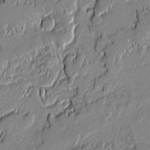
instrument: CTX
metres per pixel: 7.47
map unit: lAvf
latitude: -0.0850
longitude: -108.4412
